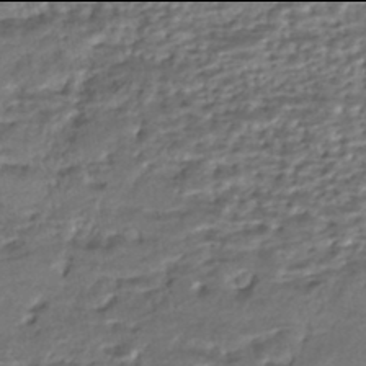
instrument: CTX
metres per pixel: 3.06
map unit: HNhu
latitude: -46.0094
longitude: 105.4643
